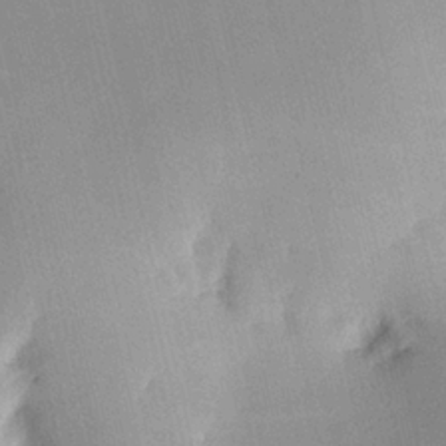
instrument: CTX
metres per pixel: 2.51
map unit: HNhu
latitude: 12.9136
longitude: 11.3888
